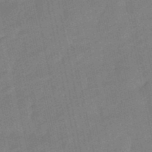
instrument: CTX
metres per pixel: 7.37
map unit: lHb
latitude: -49.6533
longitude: 80.6141
